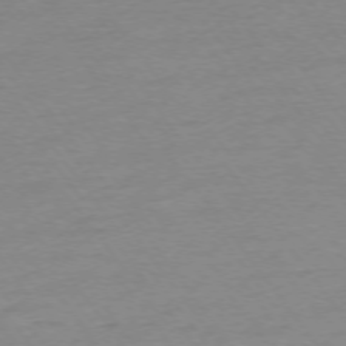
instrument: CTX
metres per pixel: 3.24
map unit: Ap
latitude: -75.2754
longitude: -80.6868
